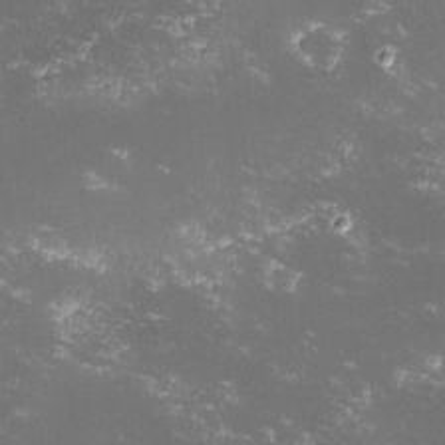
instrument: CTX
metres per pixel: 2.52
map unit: lHvf
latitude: -14.2740
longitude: -102.1011
